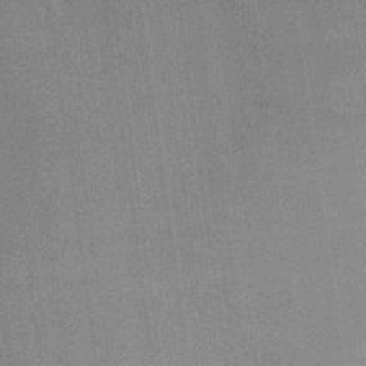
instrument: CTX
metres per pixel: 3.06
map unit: eHb
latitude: -33.8423
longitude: 73.1620
